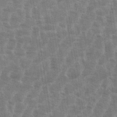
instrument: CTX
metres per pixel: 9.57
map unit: eHh
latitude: 34.9324
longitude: -136.6680
